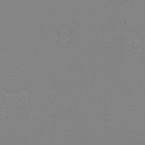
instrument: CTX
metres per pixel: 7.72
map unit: eHh
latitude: -6.5762
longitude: -79.5371
